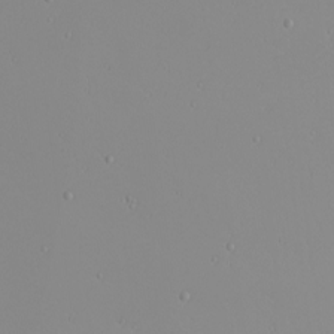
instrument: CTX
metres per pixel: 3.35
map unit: Nhu
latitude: -4.5951
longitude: -82.2711
